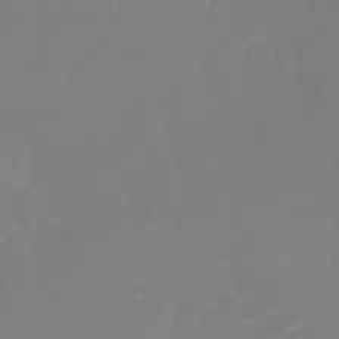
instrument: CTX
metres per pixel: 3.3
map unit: Nhu
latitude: -27.5966
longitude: -79.1026
